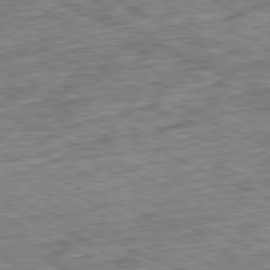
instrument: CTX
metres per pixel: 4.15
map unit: Ap
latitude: -80.8597
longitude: -90.5924
